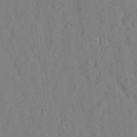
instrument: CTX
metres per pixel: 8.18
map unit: lHvf
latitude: 25.1403
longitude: 142.9730
